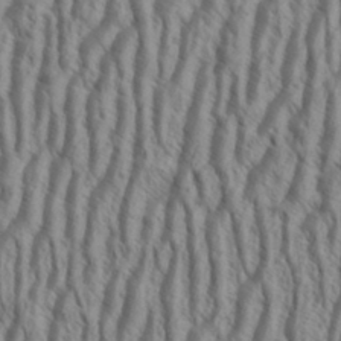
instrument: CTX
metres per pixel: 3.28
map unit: Aa
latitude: 34.2711
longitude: -138.1767
